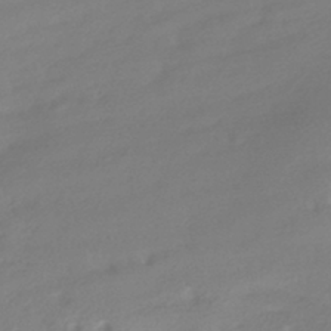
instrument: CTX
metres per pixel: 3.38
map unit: HNhu
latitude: -42.4440
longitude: 92.1606
